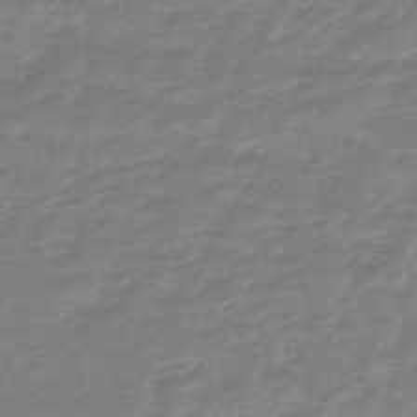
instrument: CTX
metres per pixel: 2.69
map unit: lHb
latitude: -48.7652
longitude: 83.0108
